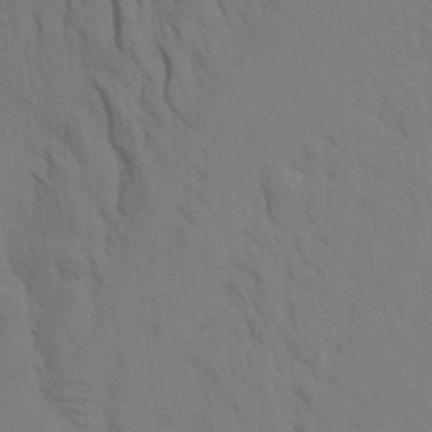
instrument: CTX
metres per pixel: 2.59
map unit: Aa
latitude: 16.9514
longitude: -145.7449
